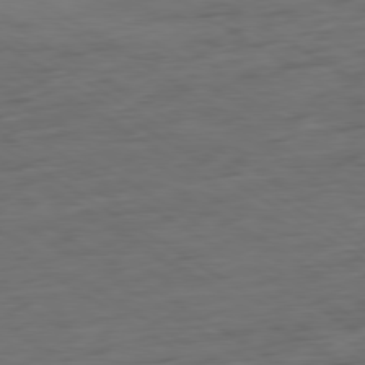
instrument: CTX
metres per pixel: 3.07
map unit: Ap
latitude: -79.9745
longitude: -52.7813
